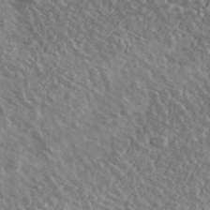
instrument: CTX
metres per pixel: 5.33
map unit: Ave
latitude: 40.7624
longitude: -108.0822
